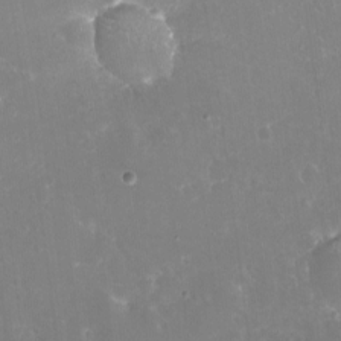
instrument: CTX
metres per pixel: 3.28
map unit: eHh
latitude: -6.1794
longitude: -77.7449
